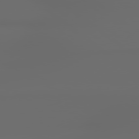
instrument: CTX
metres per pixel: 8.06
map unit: lApd
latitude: 79.1026
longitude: -138.7057
